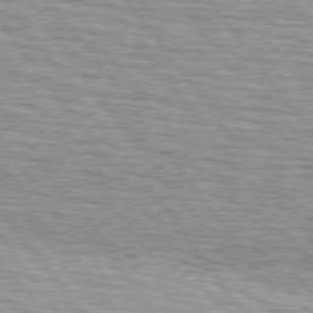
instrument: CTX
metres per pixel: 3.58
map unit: lApd
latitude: 74.6491
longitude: -75.8394
